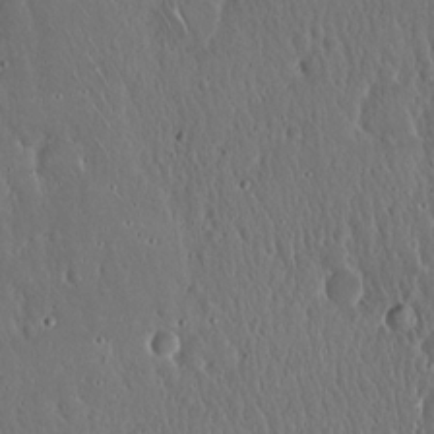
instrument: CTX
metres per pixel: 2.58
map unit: Hto
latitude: 18.3278
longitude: -59.5938
